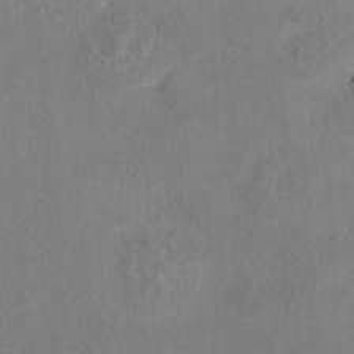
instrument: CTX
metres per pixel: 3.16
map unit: Ht
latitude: 9.4993
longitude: -32.9703
